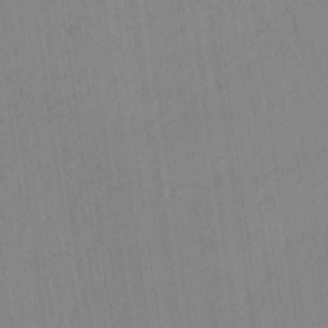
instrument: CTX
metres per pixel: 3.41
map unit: Aa
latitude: 27.4427
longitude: -141.4615
